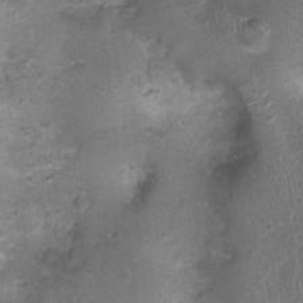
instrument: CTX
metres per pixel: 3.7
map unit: Nhu
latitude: 1.6127
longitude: -15.5938
